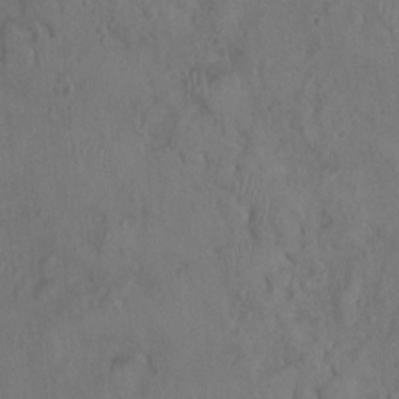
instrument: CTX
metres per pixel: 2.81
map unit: Nhu
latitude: 0.4034
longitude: -15.7261
